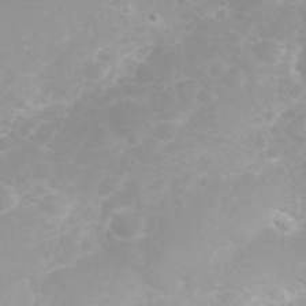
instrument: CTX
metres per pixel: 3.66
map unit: eHh
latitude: 31.7828
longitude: -62.8191
